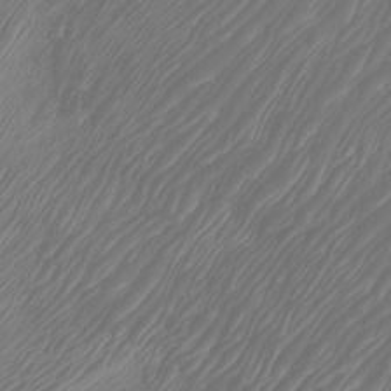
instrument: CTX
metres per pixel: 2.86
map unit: Htu
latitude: -6.0850
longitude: -74.7435
